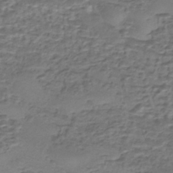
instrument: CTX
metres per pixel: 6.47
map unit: eHh
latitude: -43.2564
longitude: 120.2928
